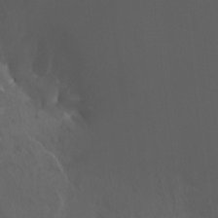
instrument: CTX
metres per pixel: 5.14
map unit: HNhu
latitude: 5.2537
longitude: 8.4251
